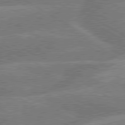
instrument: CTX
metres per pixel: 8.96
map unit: lApd
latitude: 79.7639
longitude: -133.9717
